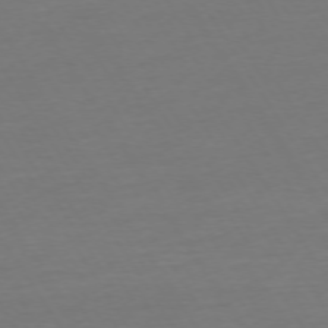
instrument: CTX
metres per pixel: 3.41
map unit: Ap
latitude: -74.9920
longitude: -68.2712
